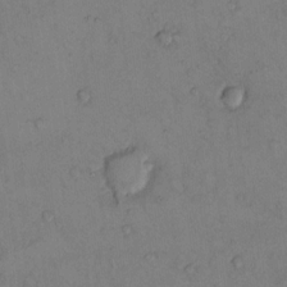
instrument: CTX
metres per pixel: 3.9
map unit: Hto
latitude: 11.4427
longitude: -58.8758
